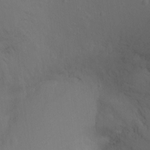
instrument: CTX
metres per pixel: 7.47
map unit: Ht
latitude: -10.3306
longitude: -34.1011
